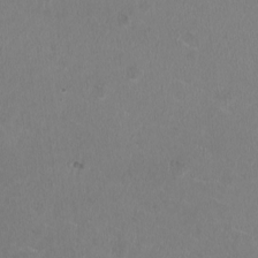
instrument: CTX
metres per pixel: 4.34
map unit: HNhu
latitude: -2.7274
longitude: -0.7057
